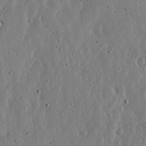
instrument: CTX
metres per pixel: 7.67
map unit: lHvf
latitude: 19.3481
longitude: -114.6679
